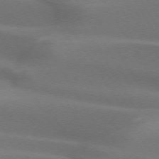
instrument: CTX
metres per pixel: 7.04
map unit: lApd
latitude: 73.0081
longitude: -50.5734
